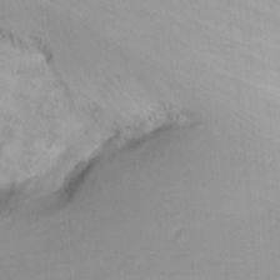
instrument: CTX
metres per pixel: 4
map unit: Nhu
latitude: -8.7652
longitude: -40.4789
